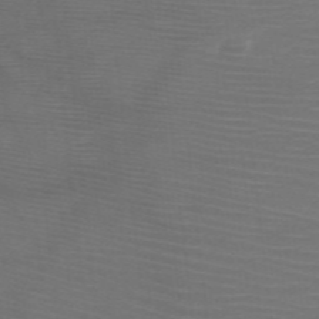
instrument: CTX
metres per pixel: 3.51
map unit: HNb
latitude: -49.5966
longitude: -45.7072
